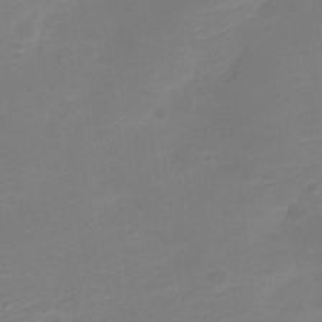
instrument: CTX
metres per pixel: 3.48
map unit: Nve
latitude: -21.3131
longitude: 106.8219
